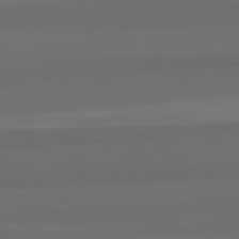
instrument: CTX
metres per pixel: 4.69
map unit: lApd
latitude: 82.7435
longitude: 159.1431
